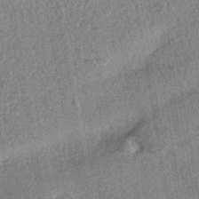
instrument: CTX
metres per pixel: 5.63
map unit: HNhu
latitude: -42.8974
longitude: 98.2550
